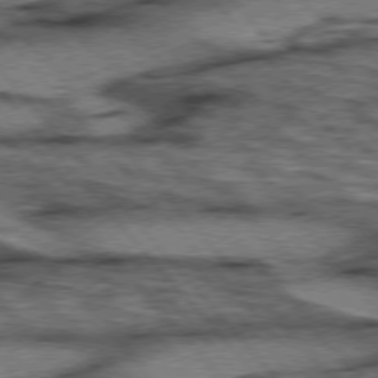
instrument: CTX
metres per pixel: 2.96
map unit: lApd
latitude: 75.8205
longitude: -49.6316
